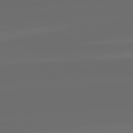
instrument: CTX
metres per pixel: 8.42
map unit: lApd
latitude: 82.2900
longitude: -166.1766
